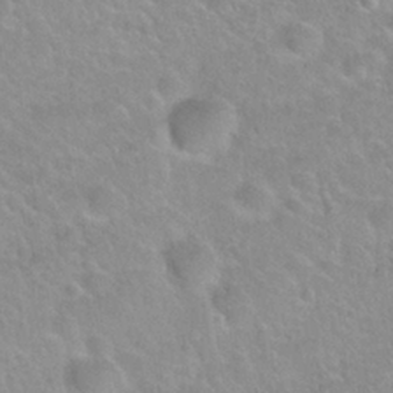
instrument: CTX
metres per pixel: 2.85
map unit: Nhu
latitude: 28.3656
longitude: -52.6302
